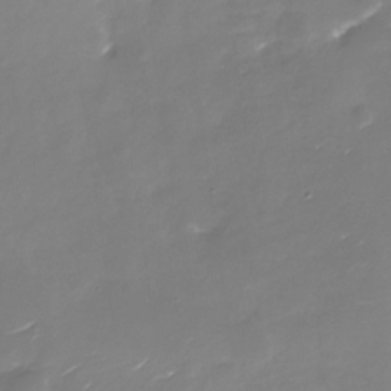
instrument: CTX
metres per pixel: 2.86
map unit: Nhu
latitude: -29.2187
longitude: -77.8961
